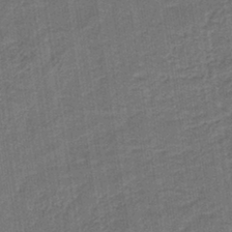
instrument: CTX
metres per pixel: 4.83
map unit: eAb
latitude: -38.6897
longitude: 51.8044
